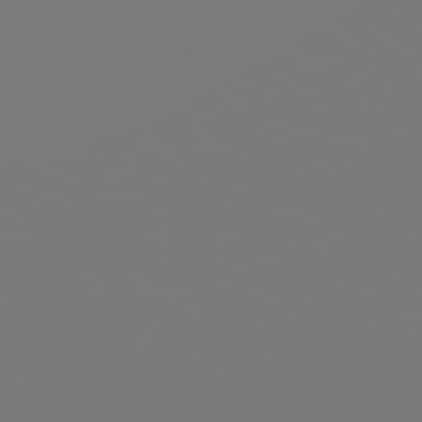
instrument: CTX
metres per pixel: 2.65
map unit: Hpe
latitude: 78.6491
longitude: -163.5560
